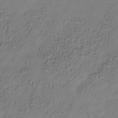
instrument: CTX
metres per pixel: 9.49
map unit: Hve
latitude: -34.3873
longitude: 89.1620
